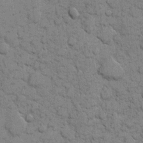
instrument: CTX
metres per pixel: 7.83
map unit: eHh
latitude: 8.0255
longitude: -65.3482
